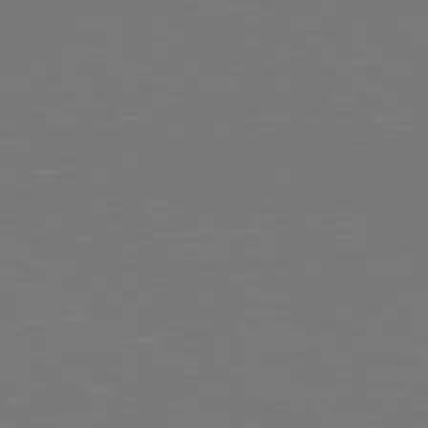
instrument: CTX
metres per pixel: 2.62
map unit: Hpe
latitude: 77.5371
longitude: -171.9906
